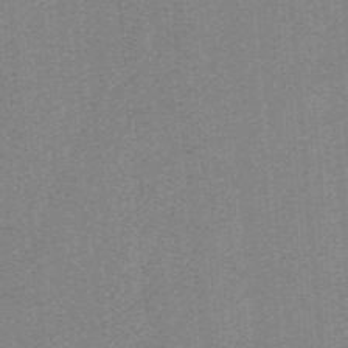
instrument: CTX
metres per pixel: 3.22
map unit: HNb
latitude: -38.7463
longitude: 53.7855
